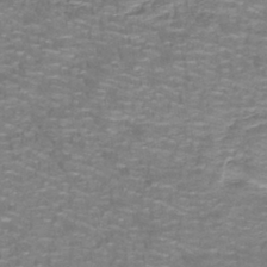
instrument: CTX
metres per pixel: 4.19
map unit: lHb
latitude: -41.5966
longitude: 55.7478
